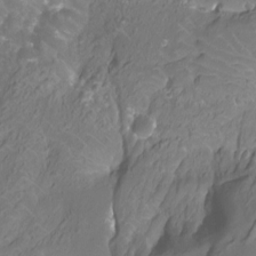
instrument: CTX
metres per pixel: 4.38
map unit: Htu
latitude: -12.3306
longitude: -71.6883
